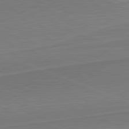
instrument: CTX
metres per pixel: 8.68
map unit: lApd
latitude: 82.0444
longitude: 140.8975
